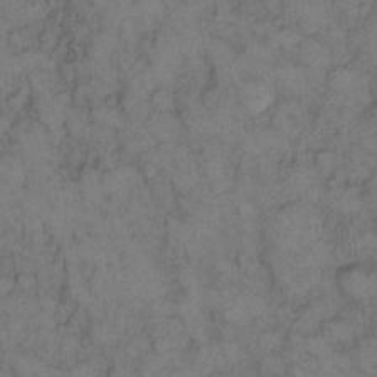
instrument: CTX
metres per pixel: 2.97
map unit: eHh
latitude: 12.2523
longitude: -63.2537
